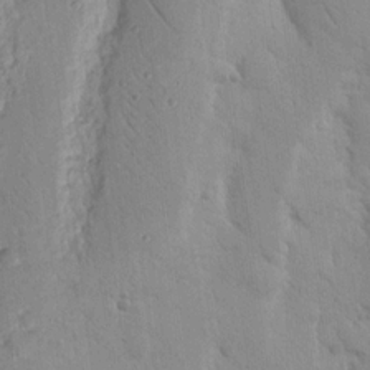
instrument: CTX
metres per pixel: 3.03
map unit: Nhu
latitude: 16.9892
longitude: -78.2334
